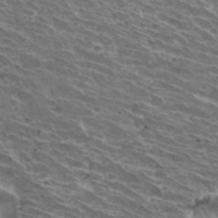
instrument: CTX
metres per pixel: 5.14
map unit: Hto
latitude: 32.6679
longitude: -42.8380
